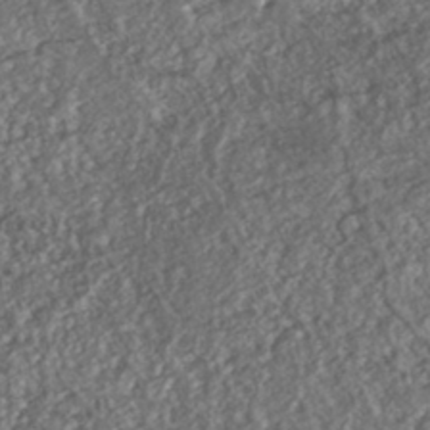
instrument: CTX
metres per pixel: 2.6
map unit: ANa
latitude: -42.5951
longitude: 109.5399
